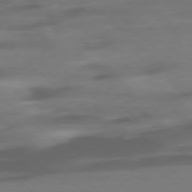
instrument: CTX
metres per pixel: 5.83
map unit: Ap
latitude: -77.6155
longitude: -91.5182
